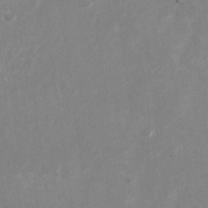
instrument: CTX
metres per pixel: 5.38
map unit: Nhu
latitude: -28.4062
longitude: -75.6505
